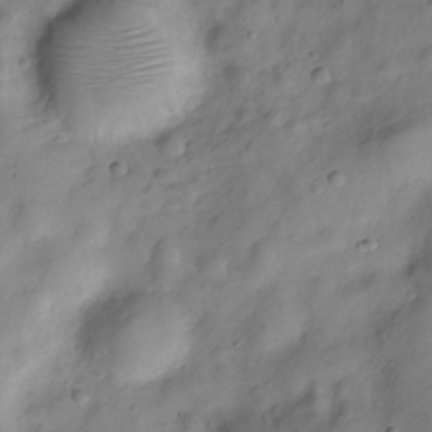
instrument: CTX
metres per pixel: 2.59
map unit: Hve
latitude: -29.1242
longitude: 93.4454
